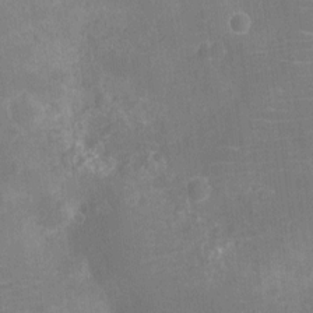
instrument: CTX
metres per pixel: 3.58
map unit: Ht
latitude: -11.7667
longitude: -25.3103
